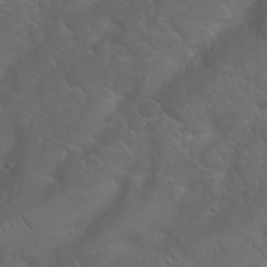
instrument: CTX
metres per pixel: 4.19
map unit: Nhu
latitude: 23.9906
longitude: -60.6868
